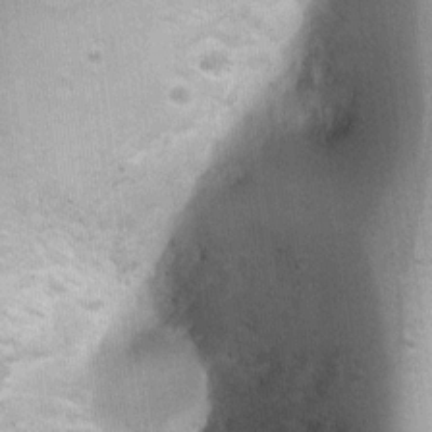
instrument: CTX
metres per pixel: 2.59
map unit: Ht
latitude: 4.6490
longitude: -22.4979
